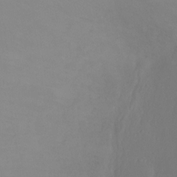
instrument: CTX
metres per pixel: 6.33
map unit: Ht
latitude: -6.6707
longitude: -26.8002
